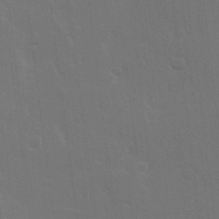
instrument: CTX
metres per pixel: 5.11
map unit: Hve
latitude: 22.6490
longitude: 147.1242
